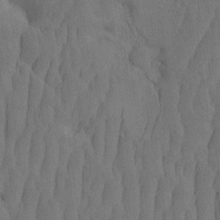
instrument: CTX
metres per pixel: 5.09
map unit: eHh
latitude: -1.9367
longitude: 16.5196
